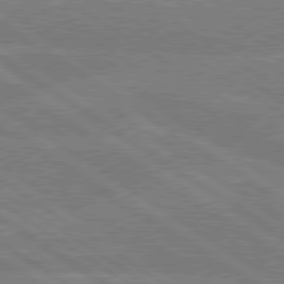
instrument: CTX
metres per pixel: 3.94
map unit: lApd
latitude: 79.3671
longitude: -133.0270
